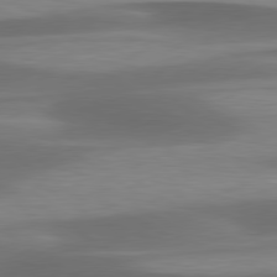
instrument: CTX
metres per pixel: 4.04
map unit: lApd
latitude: 79.8773
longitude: -86.5923
